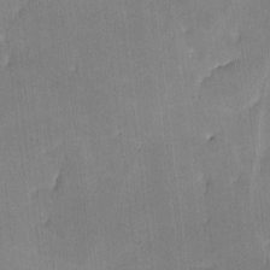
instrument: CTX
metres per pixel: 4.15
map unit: lHvf
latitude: -10.6708
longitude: -101.5371
